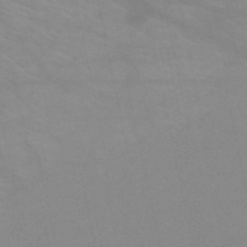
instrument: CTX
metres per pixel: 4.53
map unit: HNb
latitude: -52.9730
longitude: -50.7624
